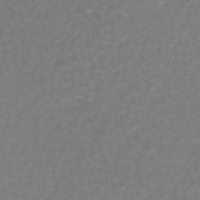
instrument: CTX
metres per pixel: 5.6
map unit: lHb
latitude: -42.1038
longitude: 56.8597
